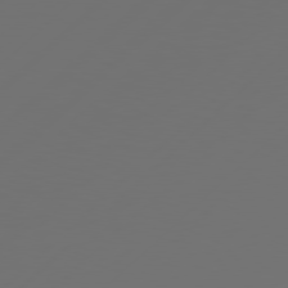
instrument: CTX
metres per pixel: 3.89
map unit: Hpe
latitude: 78.4790
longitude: 172.8219
